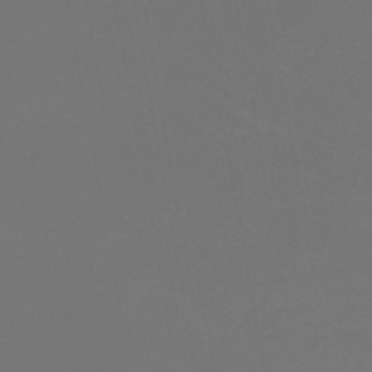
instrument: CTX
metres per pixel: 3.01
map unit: lHb
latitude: -43.4832
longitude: 63.9178
